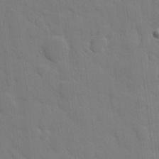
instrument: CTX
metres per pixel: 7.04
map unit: eHh
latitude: 5.5371
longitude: -67.2537
